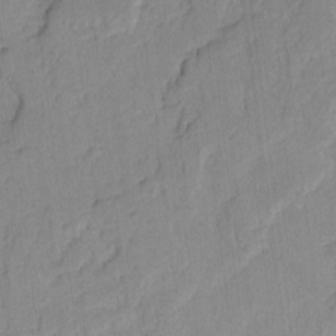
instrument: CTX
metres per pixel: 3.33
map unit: Ave
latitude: 0.2522
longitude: -110.1767
